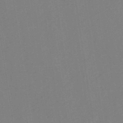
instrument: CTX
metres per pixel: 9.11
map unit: eHh
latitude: -43.1809
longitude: -32.6868
